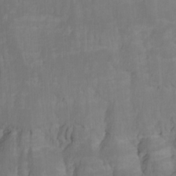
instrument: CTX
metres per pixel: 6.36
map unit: Ht
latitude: -14.4251
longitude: -57.7827
